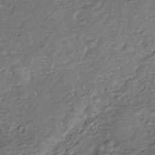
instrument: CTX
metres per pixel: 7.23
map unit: Nhu
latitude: -31.0675
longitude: -60.7813
